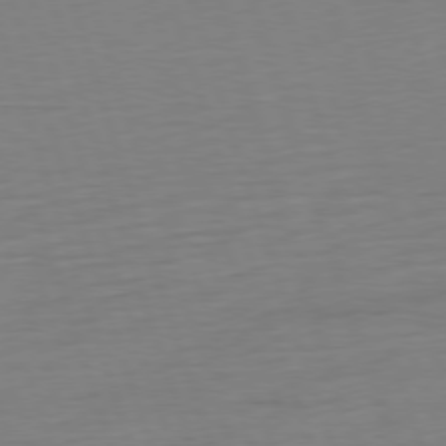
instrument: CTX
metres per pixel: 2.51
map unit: Ap
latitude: -77.0297
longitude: -72.8947
